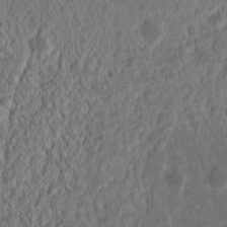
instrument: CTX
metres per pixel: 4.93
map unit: Nhu
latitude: 14.5735
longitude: -72.9703
